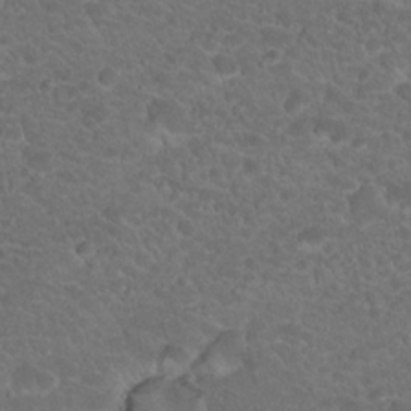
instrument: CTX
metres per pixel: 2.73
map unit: Hto
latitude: 19.2348
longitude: -34.2333
